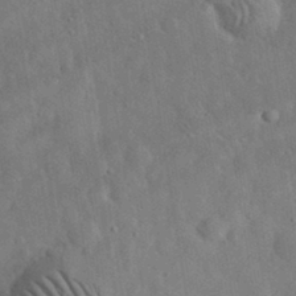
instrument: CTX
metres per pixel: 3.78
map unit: eHh
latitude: 32.8191
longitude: -74.6491
